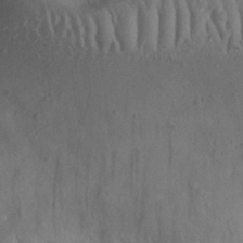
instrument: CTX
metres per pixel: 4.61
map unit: eHh
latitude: 23.3104
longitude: -70.0444
